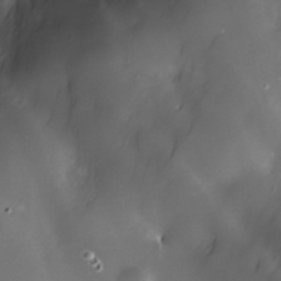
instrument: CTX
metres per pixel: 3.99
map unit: Nhe
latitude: -32.8030
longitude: -115.8772
